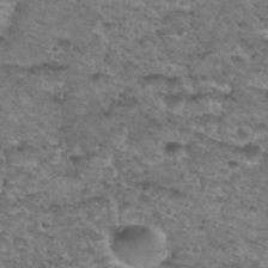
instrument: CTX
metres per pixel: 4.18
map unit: Hto
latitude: 30.3468
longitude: -48.4034
